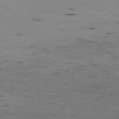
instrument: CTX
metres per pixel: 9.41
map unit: Ap
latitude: -79.2565
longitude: -101.1214
